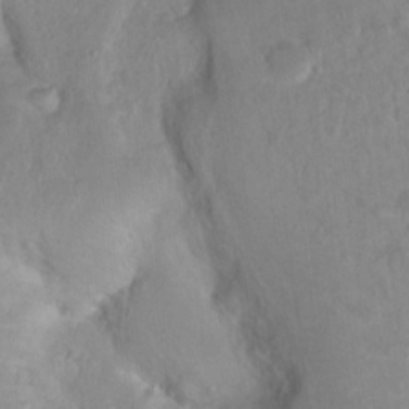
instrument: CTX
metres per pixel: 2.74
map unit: Nhu
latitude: 16.6302
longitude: -30.8191
